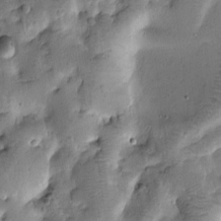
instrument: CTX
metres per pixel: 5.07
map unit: Htu
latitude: -0.7464
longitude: 170.6897
